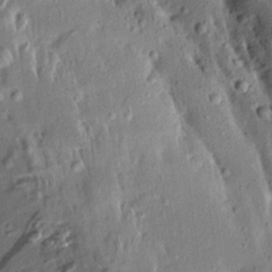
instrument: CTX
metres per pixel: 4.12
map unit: Aa
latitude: 13.8772
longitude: -144.1389
